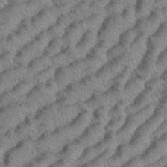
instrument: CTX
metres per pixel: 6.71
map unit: eHh
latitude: 37.4805
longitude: -136.5168
